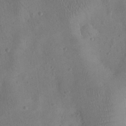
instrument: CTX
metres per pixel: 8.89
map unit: eHh
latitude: 25.4993
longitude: -66.2333
